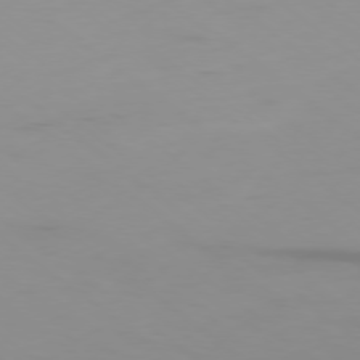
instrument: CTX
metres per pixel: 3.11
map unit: Ap
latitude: -78.0850
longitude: -94.4979
